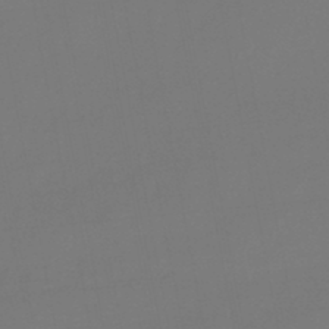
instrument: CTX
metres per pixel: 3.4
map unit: lHb
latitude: -43.3131
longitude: 63.6533
